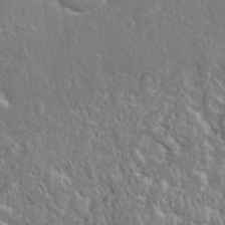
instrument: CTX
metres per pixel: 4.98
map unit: eHh
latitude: 37.0081
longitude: -61.8205
